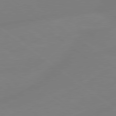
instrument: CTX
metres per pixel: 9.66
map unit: Hpe
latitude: 79.0648
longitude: -148.6491
